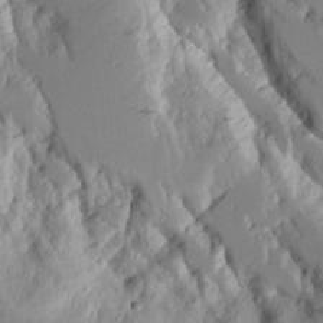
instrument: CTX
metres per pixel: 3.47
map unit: Aa
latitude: 9.8961
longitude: -126.4223
